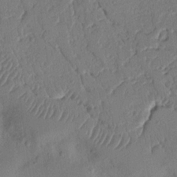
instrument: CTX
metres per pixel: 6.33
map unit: Nhu
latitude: 15.3104
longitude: -78.8380
